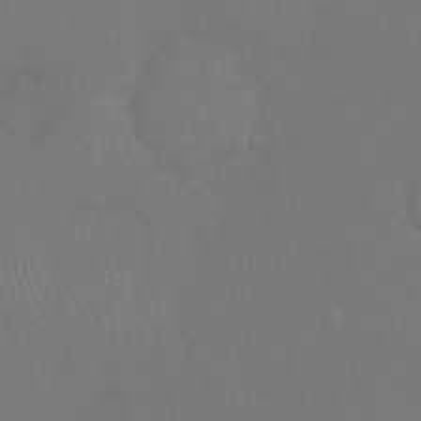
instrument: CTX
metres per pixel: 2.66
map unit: Hto
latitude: -7.5021
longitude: -37.9717
